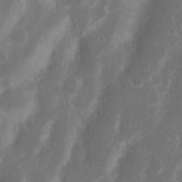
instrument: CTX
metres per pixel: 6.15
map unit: Nhu
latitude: 15.9339
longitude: -74.2712
